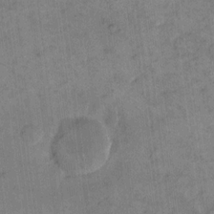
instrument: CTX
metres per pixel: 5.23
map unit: eHh
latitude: 14.1011
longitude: -66.6490
